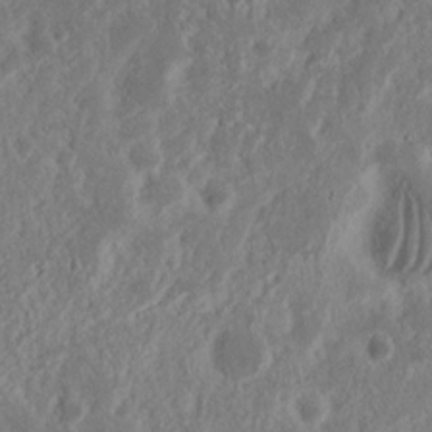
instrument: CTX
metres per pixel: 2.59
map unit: Nhu
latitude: 15.3104
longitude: -73.9339
